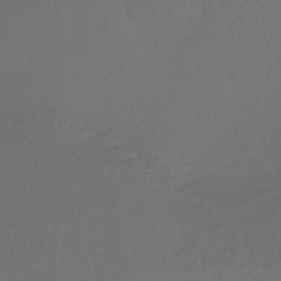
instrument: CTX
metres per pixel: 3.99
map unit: HNhu
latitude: -43.9745
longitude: 93.9367
